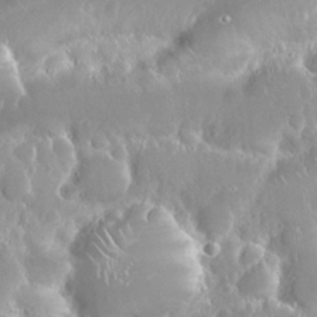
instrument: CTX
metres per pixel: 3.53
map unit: Nhu
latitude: 24.8946
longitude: -60.6301
